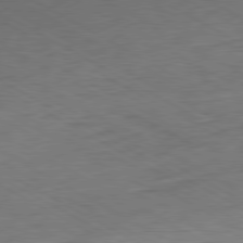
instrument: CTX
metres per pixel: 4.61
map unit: Hpe
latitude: -80.8597
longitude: 17.1620
